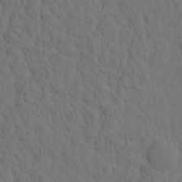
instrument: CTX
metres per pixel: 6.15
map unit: eHh
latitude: -1.4455
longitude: 17.8423
